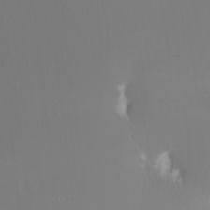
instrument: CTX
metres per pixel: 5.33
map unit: Nhu
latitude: -7.4265
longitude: -91.0836
